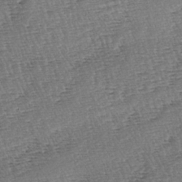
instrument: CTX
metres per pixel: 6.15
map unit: lAa
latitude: -3.6910
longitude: -122.7813
